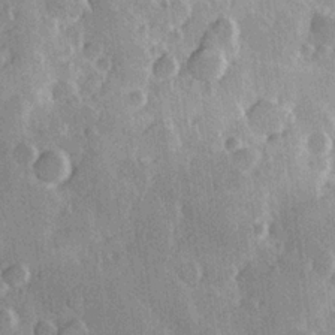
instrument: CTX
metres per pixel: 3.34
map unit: Hve
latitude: 23.4804
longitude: 147.8044
